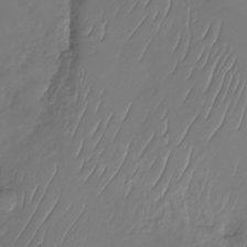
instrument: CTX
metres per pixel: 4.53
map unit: Nhu
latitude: -29.8611
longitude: -59.2537
